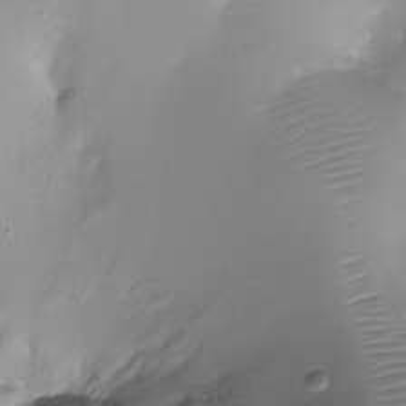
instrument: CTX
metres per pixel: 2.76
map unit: Ht
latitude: -12.7652
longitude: -45.1025
